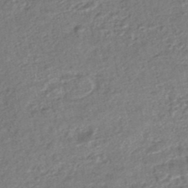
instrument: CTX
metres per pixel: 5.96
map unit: HNhu
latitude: -47.4643
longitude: 102.1039
